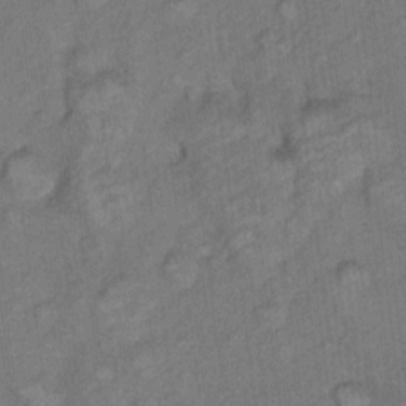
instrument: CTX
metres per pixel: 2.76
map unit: Hto
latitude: 7.7072
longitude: -37.0459
